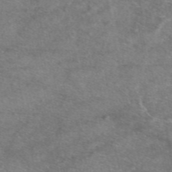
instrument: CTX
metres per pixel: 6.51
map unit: eAb
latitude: 47.4994
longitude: 123.0487
